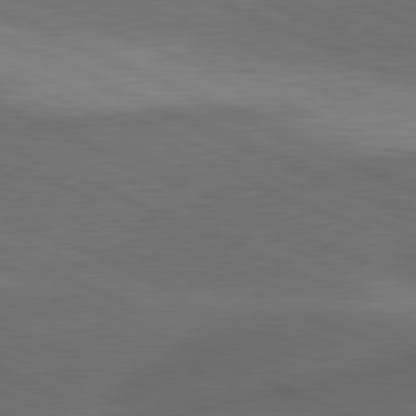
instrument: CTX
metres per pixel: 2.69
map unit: lApd
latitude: 80.3845
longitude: -83.9906
